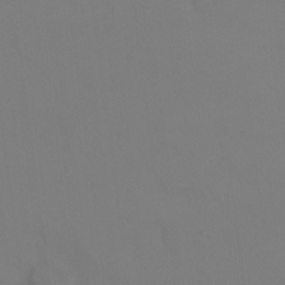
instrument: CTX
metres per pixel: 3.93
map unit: Ht
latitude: 0.5923
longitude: -34.2333
